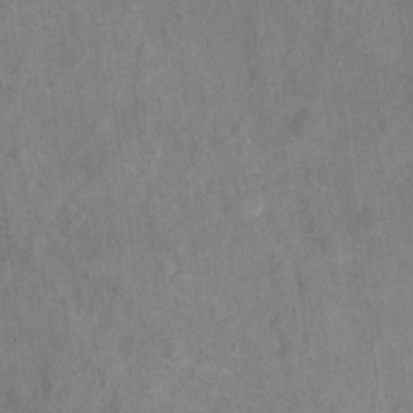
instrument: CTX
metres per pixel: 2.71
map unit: Ht
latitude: 13.8961
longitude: -41.2348
